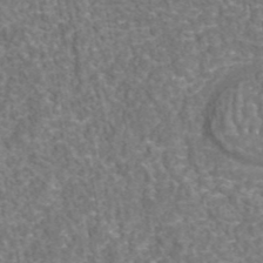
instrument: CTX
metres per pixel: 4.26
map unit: eAb
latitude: 43.1403
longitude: 106.8030
